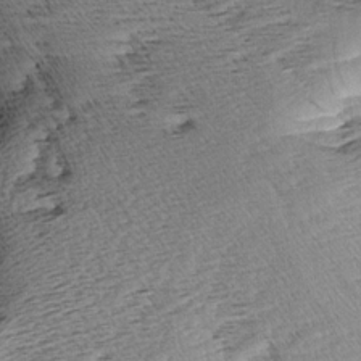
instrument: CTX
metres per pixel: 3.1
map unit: Aa
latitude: 8.7813
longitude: -141.0647
